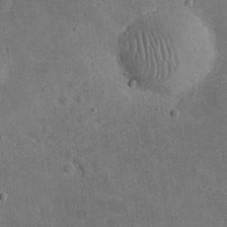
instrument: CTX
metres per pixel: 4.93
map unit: eHh
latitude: 24.4412
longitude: -68.0822
